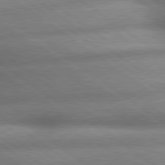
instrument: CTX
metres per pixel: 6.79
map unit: lApd
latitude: 79.7450
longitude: -168.0633
